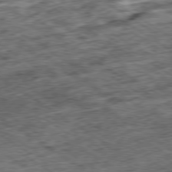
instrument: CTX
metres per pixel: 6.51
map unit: Ap
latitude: -79.5777
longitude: -49.3860
